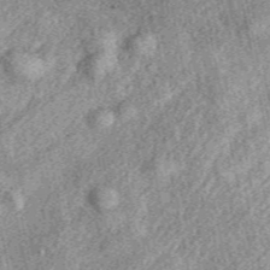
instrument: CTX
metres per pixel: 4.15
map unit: eAb
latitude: 38.8569
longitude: 109.8800
